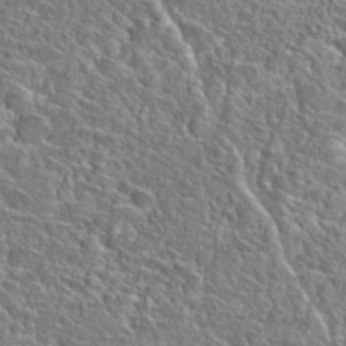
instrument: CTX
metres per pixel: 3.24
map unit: Hto
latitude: 25.2725
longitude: -46.4790
